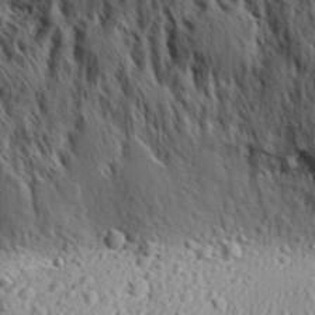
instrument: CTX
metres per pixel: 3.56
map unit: Aa
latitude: 30.9136
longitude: -137.9150
